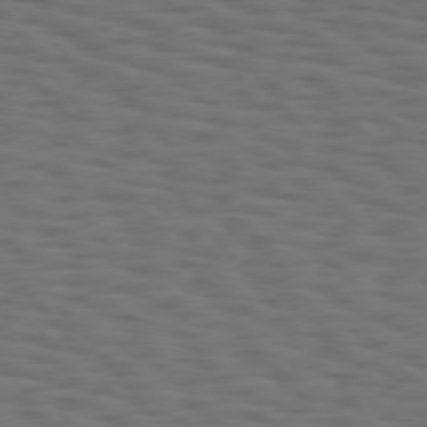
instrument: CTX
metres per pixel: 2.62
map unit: Hpe
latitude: 75.1970
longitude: -133.8205
